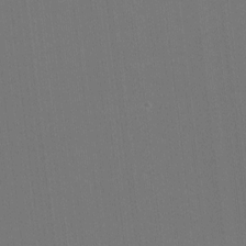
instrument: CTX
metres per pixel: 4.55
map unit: HNhu
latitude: -2.0472
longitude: -6.4979
